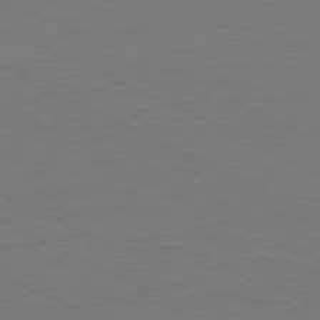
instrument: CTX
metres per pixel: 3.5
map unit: Hpe
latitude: -81.7100
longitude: 14.6897
